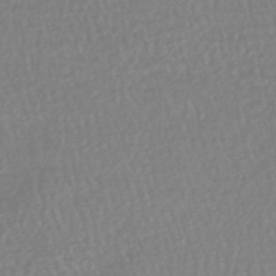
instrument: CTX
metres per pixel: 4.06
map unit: HNhu
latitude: -48.1417
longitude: 101.6721
